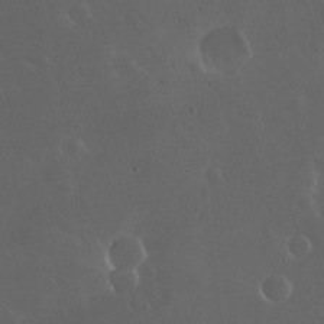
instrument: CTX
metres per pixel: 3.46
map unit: Nhu
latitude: 30.1578
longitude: -58.2712
